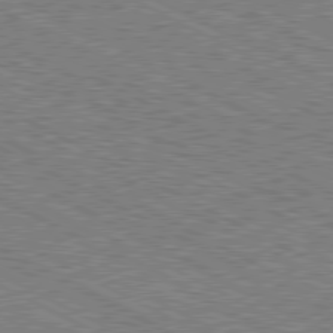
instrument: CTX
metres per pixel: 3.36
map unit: Hpe
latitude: -81.6155
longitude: 20.2361
